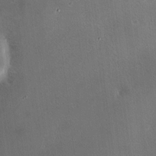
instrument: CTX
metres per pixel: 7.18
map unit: HNhu
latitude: 9.1214
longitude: 13.8989
